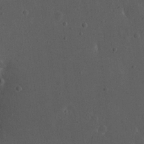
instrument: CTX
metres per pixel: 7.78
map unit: eHh
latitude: 22.9136
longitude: -67.9528
